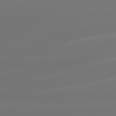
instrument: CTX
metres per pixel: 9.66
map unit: lApd
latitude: 79.9906
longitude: -137.5749
